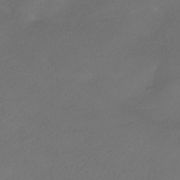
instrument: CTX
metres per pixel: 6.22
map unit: HNhu
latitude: -40.1983
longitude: 95.5588
